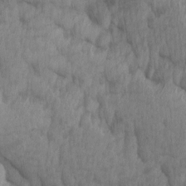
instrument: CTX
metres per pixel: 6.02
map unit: Ave
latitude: 13.3293
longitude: -106.2145
